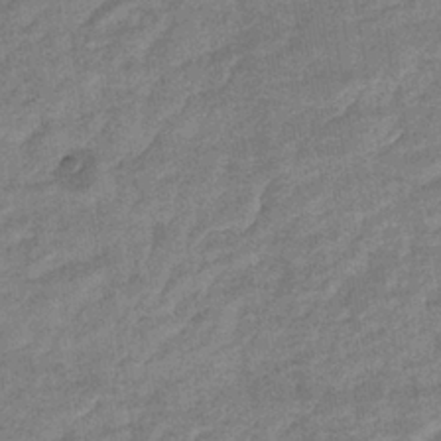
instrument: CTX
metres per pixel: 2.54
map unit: eHb
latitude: -36.1605
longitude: 77.8989
